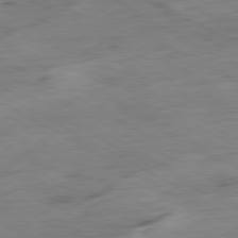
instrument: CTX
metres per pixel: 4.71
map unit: Ap
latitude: -80.7274
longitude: -83.9528
